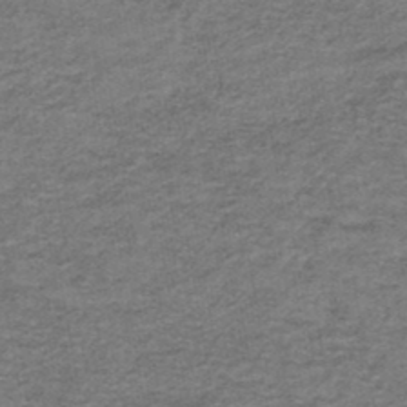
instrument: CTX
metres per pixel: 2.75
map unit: HNb
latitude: -44.4440
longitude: 49.8612
